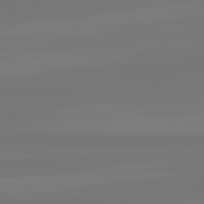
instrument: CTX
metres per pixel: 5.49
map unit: lApd
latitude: 81.8772
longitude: -176.1389
